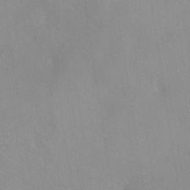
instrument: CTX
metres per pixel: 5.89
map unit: ANa
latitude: -39.0487
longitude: 95.7855
